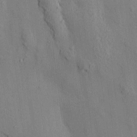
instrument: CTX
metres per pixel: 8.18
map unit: HNhu
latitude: 14.1011
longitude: 12.0283
